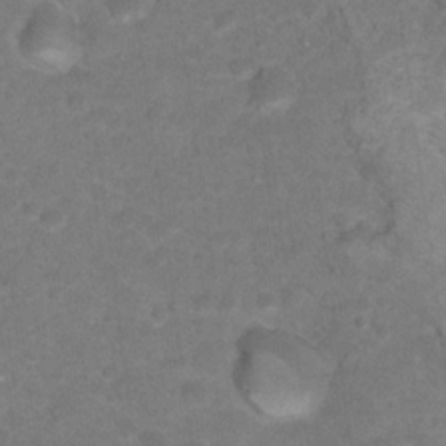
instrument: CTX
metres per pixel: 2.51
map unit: Hto
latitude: 18.8380
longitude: -38.9325
